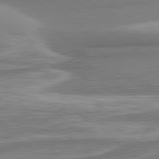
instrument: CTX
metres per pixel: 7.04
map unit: lApd
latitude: 80.6490
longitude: -177.1592
